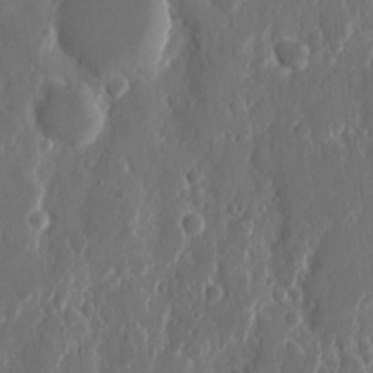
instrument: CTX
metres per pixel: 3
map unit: eHh
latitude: 11.9339
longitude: -71.0836
